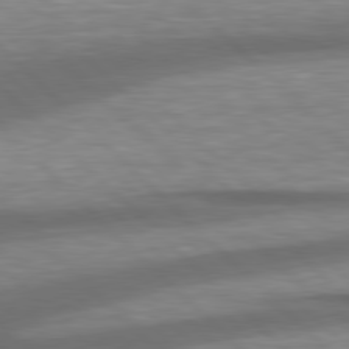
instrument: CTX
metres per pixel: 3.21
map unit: lApd
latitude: 79.1214
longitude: -115.8772
